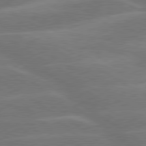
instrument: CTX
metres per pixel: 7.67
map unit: lApd
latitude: 79.9339
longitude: -123.1592
